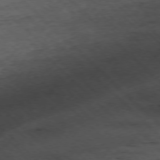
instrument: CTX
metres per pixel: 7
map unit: Ap
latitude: -77.1998
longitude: -86.7624
